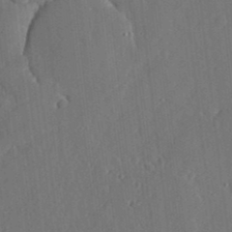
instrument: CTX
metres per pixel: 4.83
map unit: lHvf
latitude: 19.3481
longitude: -113.1025
